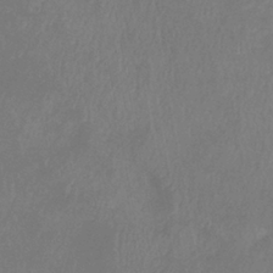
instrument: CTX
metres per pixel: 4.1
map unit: eHb
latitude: -38.9542
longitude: 76.5007
